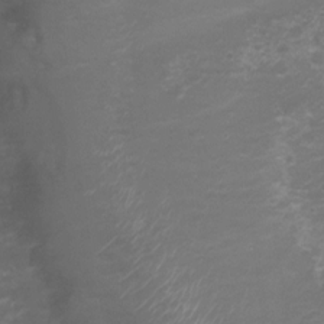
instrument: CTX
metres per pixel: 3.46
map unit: Nhu
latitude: 4.4034
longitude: -17.7261
